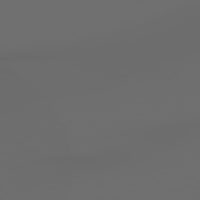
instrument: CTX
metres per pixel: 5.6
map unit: Hpe
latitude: 77.8394
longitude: -177.9339
